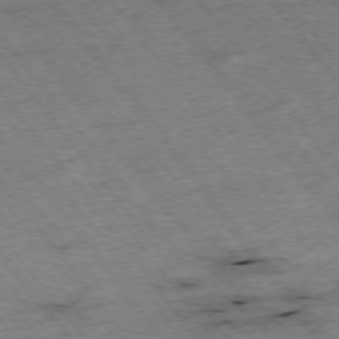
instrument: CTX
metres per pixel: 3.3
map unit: Hpe
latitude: -75.6344
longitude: -22.1200
